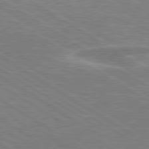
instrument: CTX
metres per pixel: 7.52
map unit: lApd
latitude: 79.4805
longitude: -123.8394
